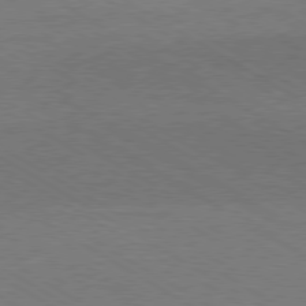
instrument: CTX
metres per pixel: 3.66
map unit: Hpe
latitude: -80.6897
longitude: 19.5966
